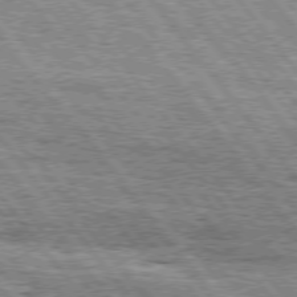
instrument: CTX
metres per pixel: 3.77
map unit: Hpe
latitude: 75.1970
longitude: -156.7057
